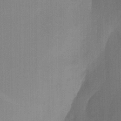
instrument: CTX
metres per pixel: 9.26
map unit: HNhu
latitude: 13.1214
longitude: 10.8786
